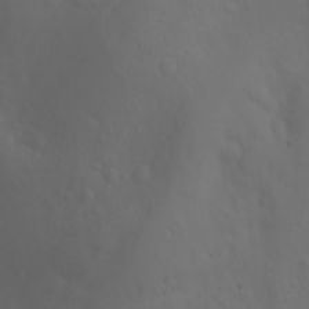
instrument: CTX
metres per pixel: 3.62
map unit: Nhu
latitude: -4.6707
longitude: -86.9136
